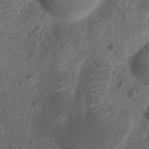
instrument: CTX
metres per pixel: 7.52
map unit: Ht
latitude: -9.8800
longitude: -21.4049
